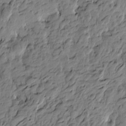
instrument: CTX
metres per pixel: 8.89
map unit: Htu
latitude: -4.3117
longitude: 179.0297
